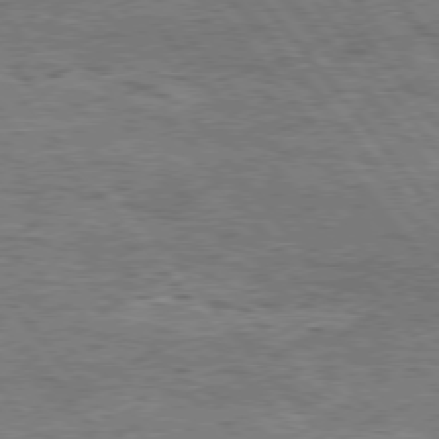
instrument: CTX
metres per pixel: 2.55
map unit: Hpe
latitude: 75.8961
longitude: -156.6679
